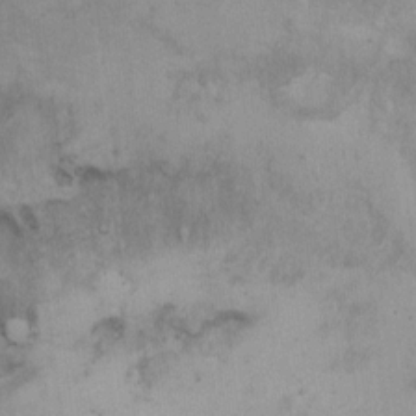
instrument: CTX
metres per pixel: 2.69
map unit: Ht
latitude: 9.0836
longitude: -39.2537
